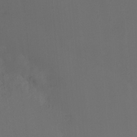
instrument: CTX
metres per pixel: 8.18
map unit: Nhu
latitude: -8.9164
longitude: -79.8773
